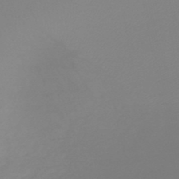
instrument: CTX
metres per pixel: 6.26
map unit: lHb
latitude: -45.6155
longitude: 72.1417
